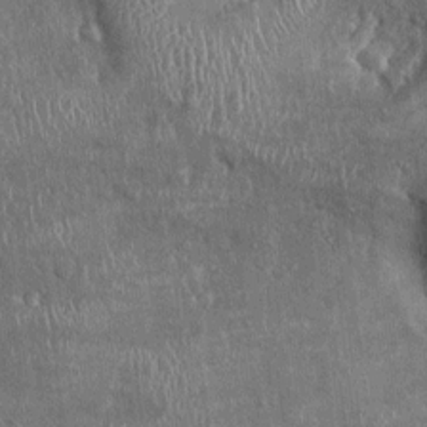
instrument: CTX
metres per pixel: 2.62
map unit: Ht
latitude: -2.2172
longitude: -13.3293
